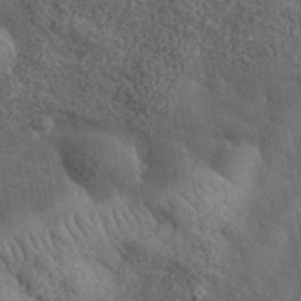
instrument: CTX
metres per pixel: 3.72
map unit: lHvf
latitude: 37.6883
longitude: -90.7057
